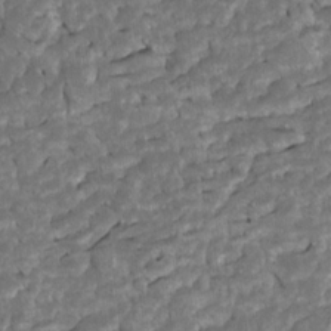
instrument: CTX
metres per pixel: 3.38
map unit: Htu
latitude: -7.4076
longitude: 145.6344
